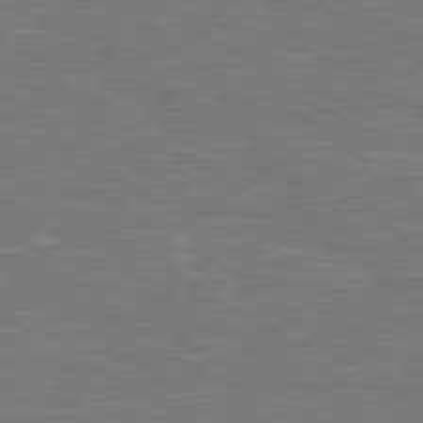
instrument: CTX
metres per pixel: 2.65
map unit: Hpe
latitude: 78.8002
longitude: -152.4034
